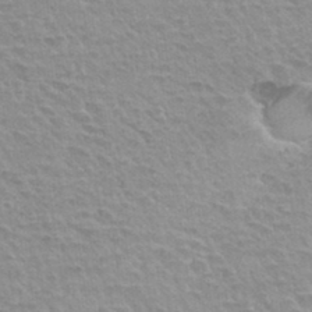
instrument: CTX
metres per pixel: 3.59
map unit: Hto
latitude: 33.7072
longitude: -40.4601
